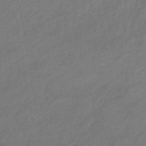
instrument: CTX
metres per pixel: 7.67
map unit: eHb
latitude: -43.5210
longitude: 86.3495
